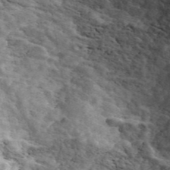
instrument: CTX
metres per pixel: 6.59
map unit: ANa
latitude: 44.7058
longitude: 39.7288
